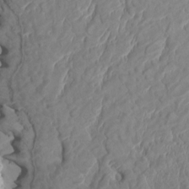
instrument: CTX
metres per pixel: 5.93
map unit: HNhu
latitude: 3.6694
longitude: -3.2537
